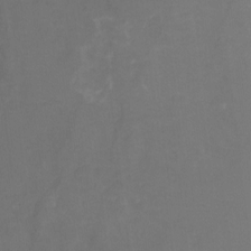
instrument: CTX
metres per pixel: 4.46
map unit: Ht
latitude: -0.2362
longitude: -38.4790
